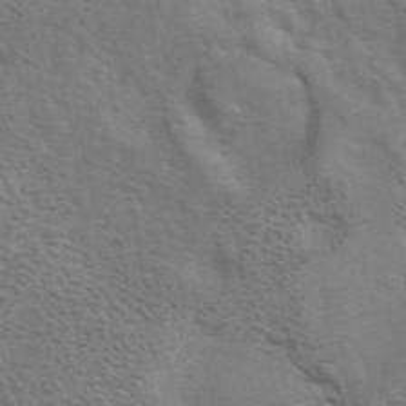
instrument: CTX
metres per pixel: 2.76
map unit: eAb
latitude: 41.6504
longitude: 105.7477
